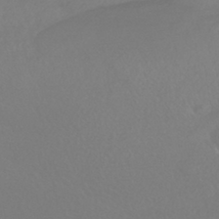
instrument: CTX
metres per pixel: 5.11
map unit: HNhu
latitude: -42.8219
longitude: 93.8611
